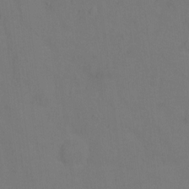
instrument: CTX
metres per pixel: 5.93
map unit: Hto
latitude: 0.1577
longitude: -33.6694
